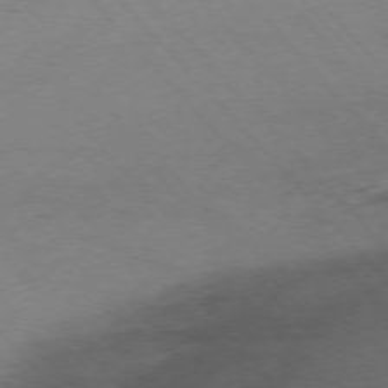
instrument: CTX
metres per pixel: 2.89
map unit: Ap
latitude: -76.8408
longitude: -61.9717
